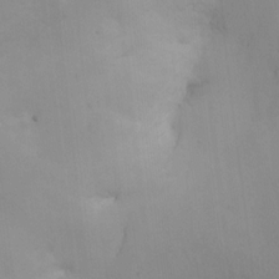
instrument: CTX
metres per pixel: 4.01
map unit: Nhe
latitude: -1.9556
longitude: -58.8191
